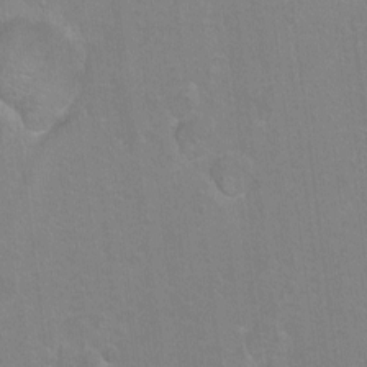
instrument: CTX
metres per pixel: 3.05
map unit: Hto
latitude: -7.2565
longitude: -36.5546
